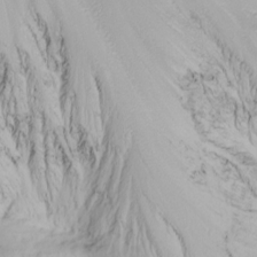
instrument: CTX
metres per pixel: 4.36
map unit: Nhu
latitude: -4.5573
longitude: -87.4615
